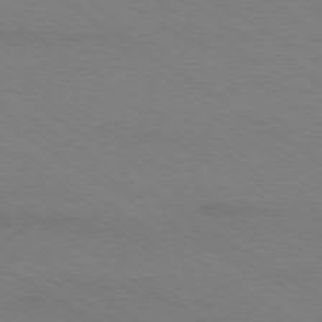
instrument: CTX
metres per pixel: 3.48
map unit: Ap
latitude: -79.0108
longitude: -84.9892
